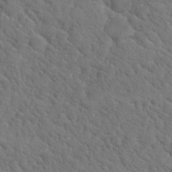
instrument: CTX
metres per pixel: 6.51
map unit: Hto
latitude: 19.1592
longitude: -35.0836
